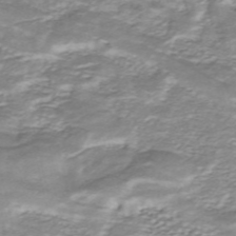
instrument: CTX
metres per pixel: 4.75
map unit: ANa
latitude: -44.5952
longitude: 104.8408
